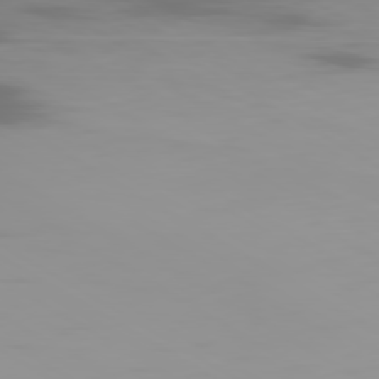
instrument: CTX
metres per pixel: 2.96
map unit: Ap
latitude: -80.2173
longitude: -61.4615
